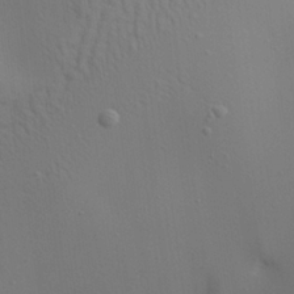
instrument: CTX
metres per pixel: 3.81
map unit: Aa
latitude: 21.3860
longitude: -142.6113
